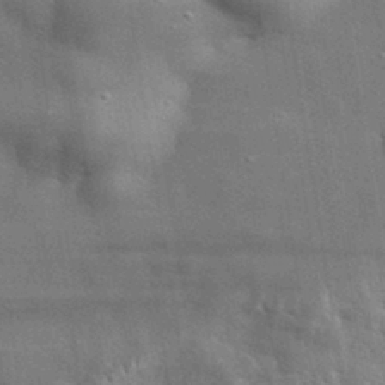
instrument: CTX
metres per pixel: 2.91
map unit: lHvf
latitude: 32.8758
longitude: -90.7435
